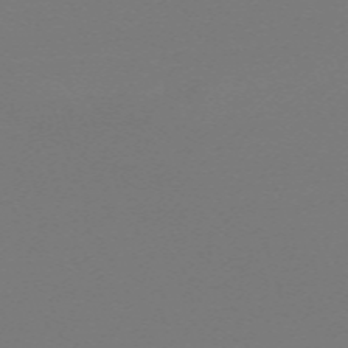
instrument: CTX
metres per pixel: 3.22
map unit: eHh
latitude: -63.1809
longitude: 52.4062
